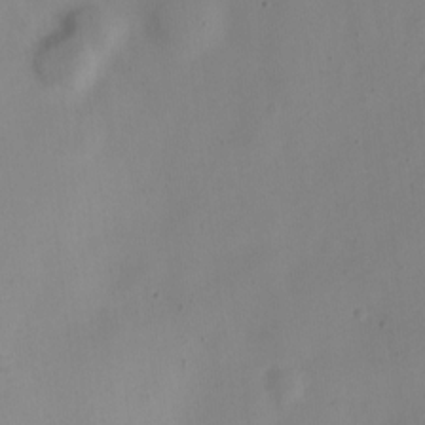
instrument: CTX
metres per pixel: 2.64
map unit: Nve
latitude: -22.8597
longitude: 106.3118
